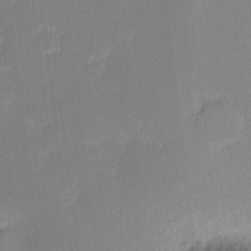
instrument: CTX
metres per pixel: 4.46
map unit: eHh
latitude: -1.7100
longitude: -83.3859
